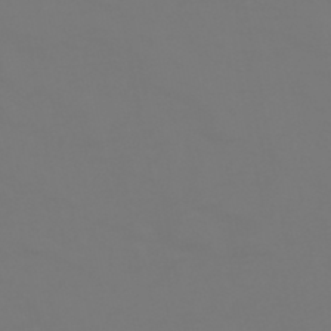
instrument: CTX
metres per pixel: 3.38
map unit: HNhu
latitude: -46.6896
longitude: 90.6330
